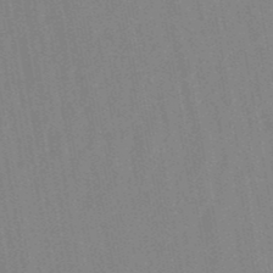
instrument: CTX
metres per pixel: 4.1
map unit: lHb
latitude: -48.6519
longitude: 73.3698
